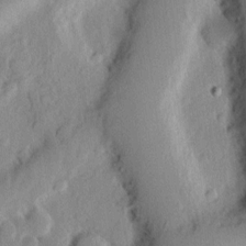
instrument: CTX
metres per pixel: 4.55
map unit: Ht
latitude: 8.2145
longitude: -75.3860
